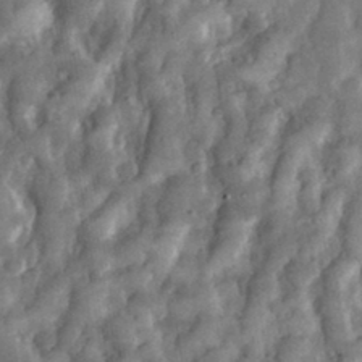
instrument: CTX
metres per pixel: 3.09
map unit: eHh
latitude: 33.1970
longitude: -69.9717
